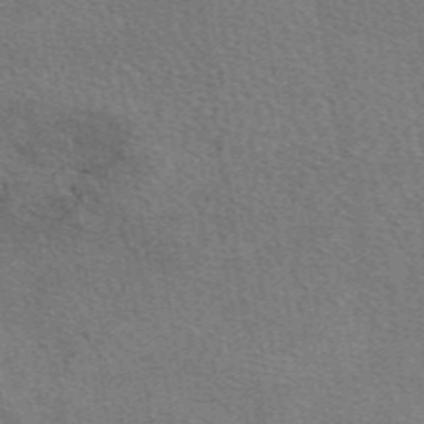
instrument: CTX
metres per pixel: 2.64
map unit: eAb
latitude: 49.4993
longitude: 114.9164
